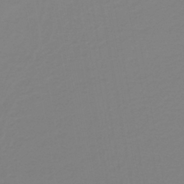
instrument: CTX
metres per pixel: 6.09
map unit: lHb
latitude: -41.4832
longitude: 63.8233
